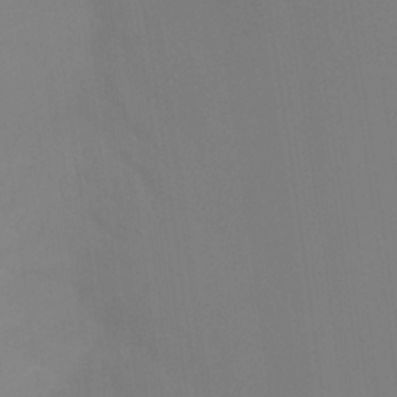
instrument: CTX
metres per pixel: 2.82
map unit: Htu
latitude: -14.3496
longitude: -47.8584
